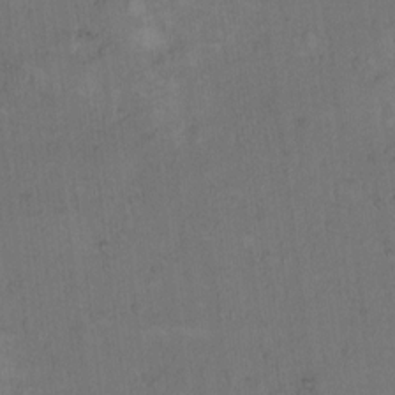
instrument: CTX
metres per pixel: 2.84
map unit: Hto
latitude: 10.1200
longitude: -60.2900
